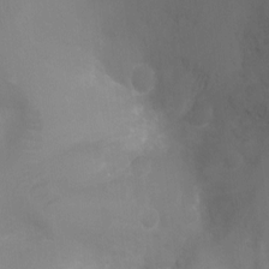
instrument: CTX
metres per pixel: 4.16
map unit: Ht
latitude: -8.5385
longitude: -24.2900
